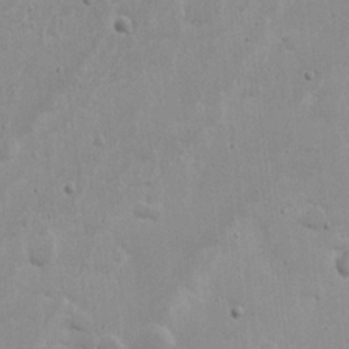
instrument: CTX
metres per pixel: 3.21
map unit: Nhu
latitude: 17.8961
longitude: -73.8206
